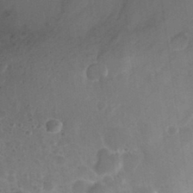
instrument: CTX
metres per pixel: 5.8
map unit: Nhu
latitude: 31.9151
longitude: -53.3104
